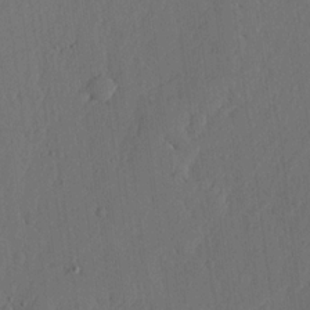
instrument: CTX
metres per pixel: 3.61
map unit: lHvf
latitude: 18.0255
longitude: -114.7246
